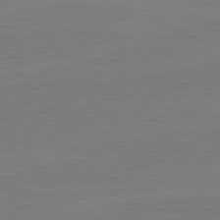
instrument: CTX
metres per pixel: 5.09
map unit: lApd
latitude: 82.0633
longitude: 164.6708
